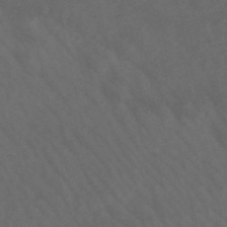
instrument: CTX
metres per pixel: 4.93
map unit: lHb
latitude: -47.6533
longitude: 70.3873
